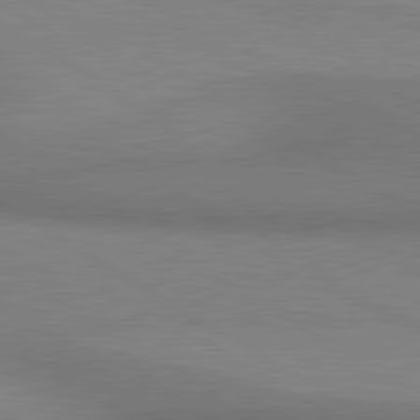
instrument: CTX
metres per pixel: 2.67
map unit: lApd
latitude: 80.6113
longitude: 131.2754
